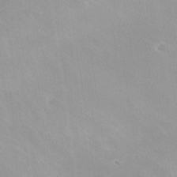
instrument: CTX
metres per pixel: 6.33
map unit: Nhe
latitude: -39.2376
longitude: -117.3104
